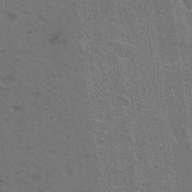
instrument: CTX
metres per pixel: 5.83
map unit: Nhu
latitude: 17.8961
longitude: -30.8191
